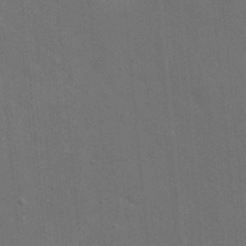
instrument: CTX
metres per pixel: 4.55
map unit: eHh
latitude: 19.6316
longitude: -64.4412
